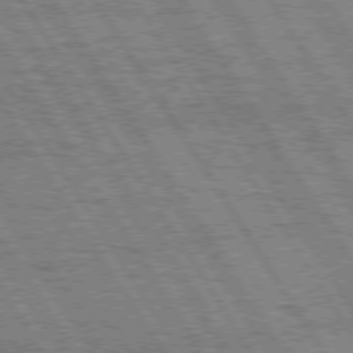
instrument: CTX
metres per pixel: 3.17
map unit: Hpe
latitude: 75.1403
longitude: -154.8758
